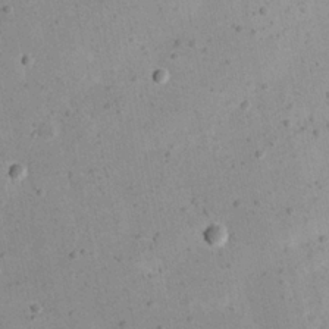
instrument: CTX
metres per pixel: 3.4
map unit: eHh
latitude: 21.6883
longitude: -68.2334
